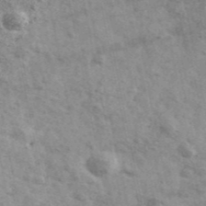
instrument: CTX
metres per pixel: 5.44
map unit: Ave
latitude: 41.6127
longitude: -108.6490
